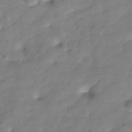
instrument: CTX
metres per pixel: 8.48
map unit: Hve
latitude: -30.2928
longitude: 90.1606
